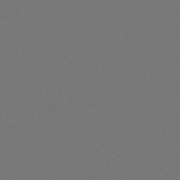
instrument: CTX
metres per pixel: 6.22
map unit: eHh
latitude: -63.5777
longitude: 52.3873
